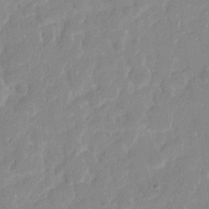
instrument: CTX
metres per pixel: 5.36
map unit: eHh
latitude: 9.4427
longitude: -65.8394
